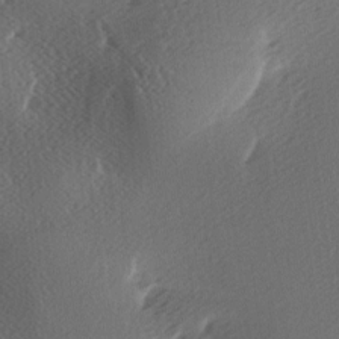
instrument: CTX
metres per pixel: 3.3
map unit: lAa
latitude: -6.5762
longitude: -123.6694
